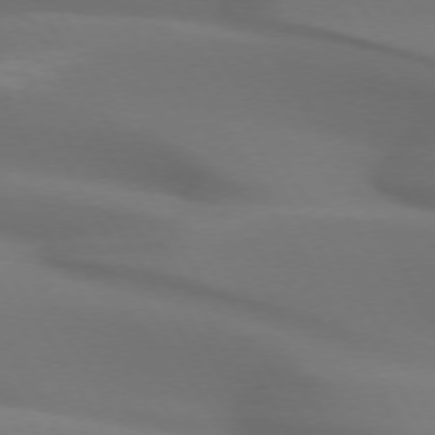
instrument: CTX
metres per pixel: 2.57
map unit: lApd
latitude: 72.7813
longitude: -49.8583
